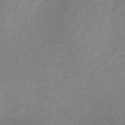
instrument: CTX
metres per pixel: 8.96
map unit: HNb
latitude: -32.0661
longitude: 58.7463
